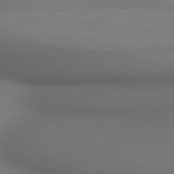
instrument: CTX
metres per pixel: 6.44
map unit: lApd
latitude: 80.4034
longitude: 137.3320
